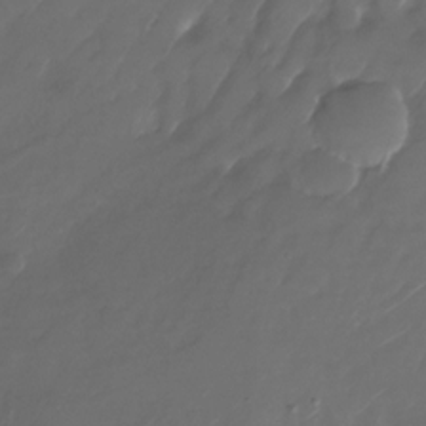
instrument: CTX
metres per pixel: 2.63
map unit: Nhu
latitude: -27.9745
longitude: -72.4223
